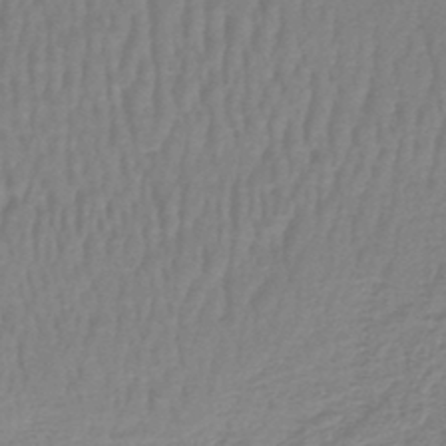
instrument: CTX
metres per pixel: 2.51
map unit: lHb
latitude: -44.0283
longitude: 74.7086
